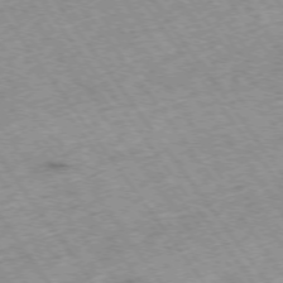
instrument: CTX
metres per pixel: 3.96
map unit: Hpe
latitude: -74.6141
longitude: 4.1416
